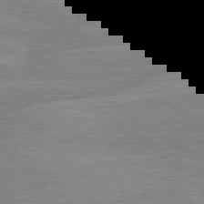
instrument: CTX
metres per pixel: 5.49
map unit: lApd
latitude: 80.0444
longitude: -121.7261
